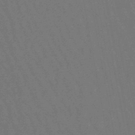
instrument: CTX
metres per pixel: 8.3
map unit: lHb
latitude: -47.6344
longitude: 80.1795
